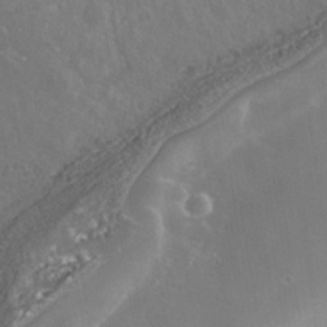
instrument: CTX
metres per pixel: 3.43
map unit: Nhe
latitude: -39.0676
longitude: -117.6694
